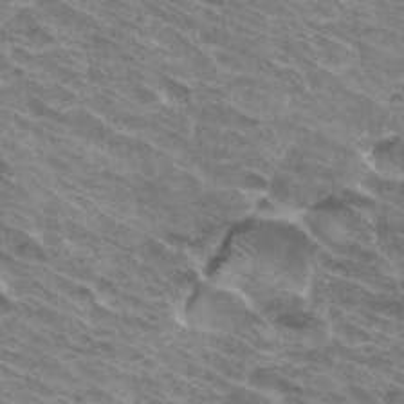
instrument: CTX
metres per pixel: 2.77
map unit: Hto
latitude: 33.6316
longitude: -42.1956
